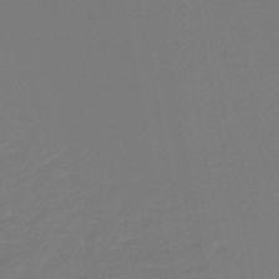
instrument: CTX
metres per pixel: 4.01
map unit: lHb
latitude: -46.8975
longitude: 74.9353
